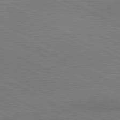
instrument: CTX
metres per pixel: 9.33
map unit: lApd
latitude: 81.0080
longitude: 148.8030
